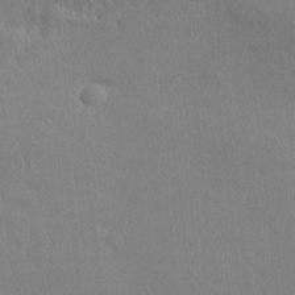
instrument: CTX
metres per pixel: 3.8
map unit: Nhu
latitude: 0.9891
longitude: -78.6113
